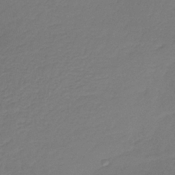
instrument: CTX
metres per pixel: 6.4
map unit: HNb
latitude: -33.5588
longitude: 53.8044
